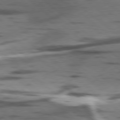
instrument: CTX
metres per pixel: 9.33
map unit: lApd
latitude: 78.4790
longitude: -50.4034
